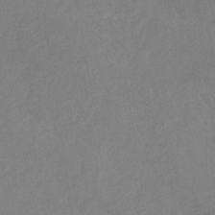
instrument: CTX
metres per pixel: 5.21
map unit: HNb
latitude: -31.8611
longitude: 63.3320
